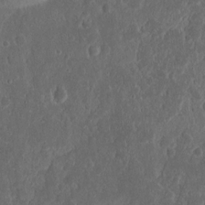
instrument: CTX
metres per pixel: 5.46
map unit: Nhu
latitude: 14.3090
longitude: -73.6505
